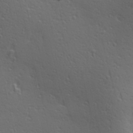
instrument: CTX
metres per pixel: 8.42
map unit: Hve
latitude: 24.7435
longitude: -97.1970
